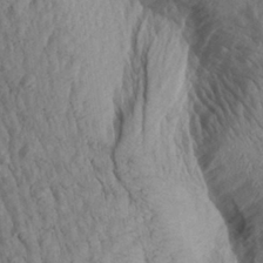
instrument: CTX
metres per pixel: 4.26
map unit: Aa
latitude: 27.9528
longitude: -140.7246
